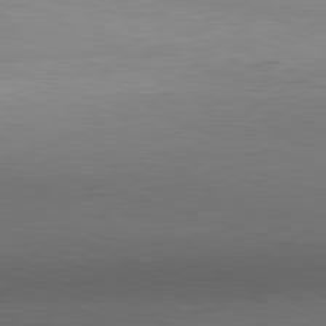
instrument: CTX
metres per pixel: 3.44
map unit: Hpe
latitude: -82.2361
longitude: 11.7100
